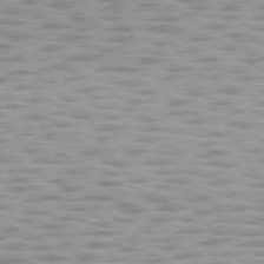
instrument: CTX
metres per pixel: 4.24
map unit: lApd
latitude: 75.2726
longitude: -50.3089
